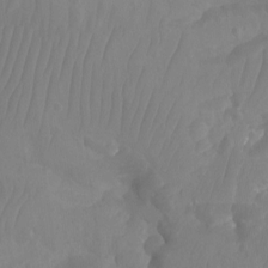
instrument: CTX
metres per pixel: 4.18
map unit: Aa
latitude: -12.8030
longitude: -67.6127
